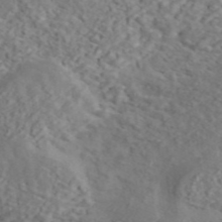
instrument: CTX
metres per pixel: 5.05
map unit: ANa
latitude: 44.8758
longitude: 21.2754
